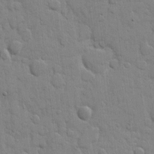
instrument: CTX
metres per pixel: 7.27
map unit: eHh
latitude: 9.4615
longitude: -66.9324
